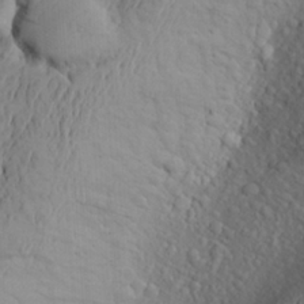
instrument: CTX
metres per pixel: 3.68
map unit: Aa
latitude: 25.7071
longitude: -146.5924
